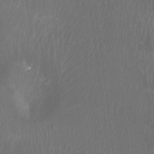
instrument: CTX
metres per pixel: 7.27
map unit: Htu
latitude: -6.8408
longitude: -49.1781
